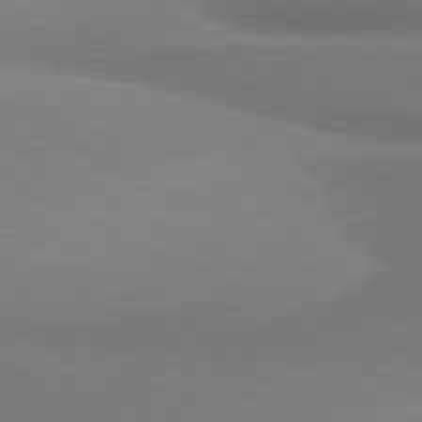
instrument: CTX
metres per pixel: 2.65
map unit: lApd
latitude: 80.4223
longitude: 167.5966
